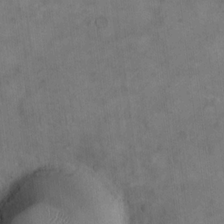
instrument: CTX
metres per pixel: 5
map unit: eHh
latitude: 15.5938
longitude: -67.0458
